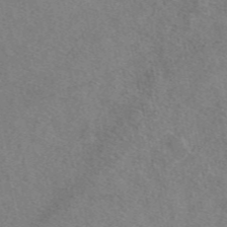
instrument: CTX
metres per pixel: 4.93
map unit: eAb
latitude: 48.0633
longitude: 110.2361
